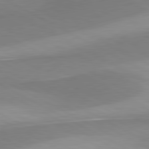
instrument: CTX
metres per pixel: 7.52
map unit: lApd
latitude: 80.9325
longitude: 158.0849
